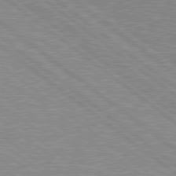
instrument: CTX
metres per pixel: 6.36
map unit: Hpe
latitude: 78.7624
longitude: -156.7435
